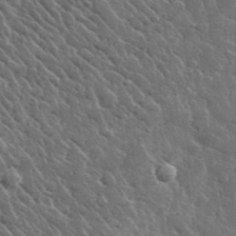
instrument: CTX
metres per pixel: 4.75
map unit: lHvf
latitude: 34.2900
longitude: -86.8947
